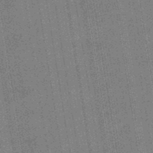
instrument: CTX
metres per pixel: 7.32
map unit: eHb
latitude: -45.8989
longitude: 87.0675
